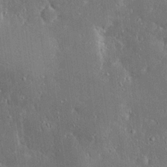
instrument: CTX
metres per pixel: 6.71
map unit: Ave
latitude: 17.7450
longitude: -140.1955
